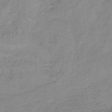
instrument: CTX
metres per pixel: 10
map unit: HNb
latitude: -33.6722
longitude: 58.8219
